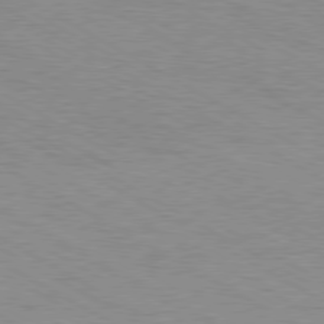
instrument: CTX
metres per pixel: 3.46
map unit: Hpe
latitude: -80.4440
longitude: 17.3888
